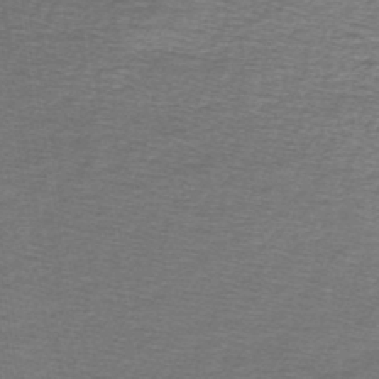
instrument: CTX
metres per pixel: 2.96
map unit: lHb
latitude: -45.2754
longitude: 57.4643
